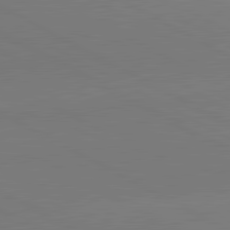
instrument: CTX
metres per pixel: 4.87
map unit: lApd
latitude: 81.5182
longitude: 151.9367
